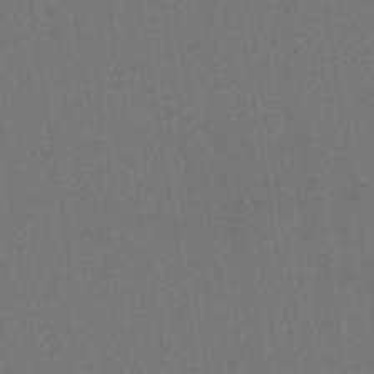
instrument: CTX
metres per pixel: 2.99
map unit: lHb
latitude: -43.2753
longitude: 68.6329
